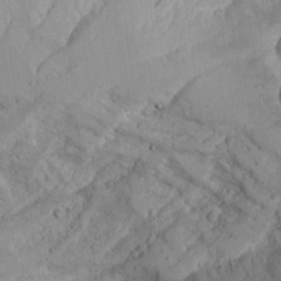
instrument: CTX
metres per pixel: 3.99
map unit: Aa
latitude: 25.1592
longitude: -131.4427
